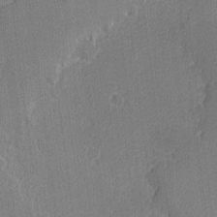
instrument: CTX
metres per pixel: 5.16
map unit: lAvf
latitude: -8.7085
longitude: -113.5182
